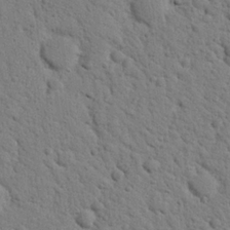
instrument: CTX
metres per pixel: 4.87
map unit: Nhu
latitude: 22.2145
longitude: -76.9891
